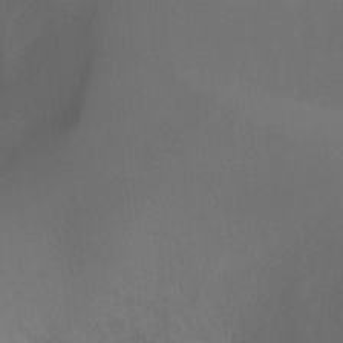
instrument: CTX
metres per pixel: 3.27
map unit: Ht
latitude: -8.8030
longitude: -31.5560
